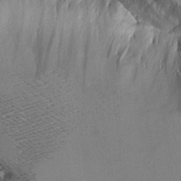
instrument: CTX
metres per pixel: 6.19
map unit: Aa
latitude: 11.4616
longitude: -127.7639
